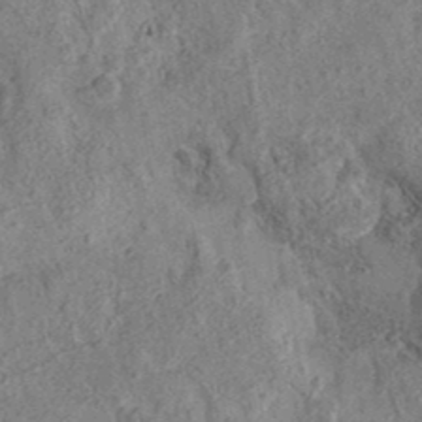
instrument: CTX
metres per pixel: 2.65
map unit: eAb
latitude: 36.4223
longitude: 112.9542
